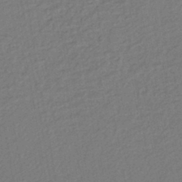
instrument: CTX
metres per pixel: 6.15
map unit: lHb
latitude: -43.0108
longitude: 68.0283
